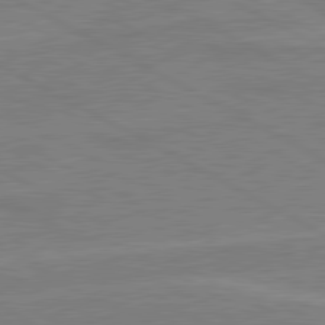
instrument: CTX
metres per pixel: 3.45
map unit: lApd
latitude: 80.5735
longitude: 121.4643
